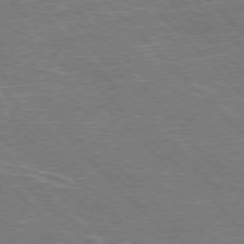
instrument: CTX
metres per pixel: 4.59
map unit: Hpe
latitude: -77.4076
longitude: -12.4979
